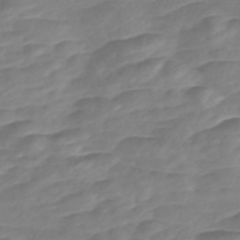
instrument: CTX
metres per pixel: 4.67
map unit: Nve
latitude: -57.4643
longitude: 57.4076
